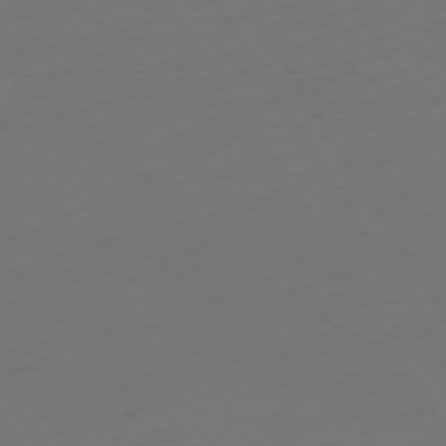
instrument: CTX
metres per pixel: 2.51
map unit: Ap
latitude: -75.1432
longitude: -68.3845
